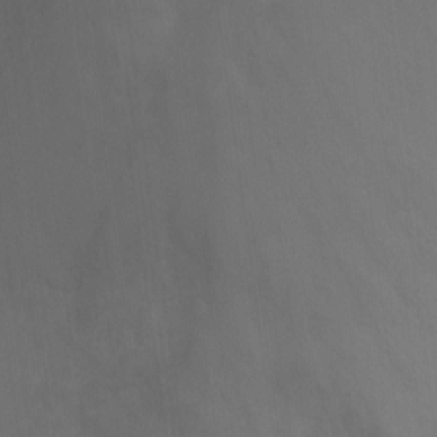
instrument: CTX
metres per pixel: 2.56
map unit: Ht
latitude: -2.9730
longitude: -28.8758
